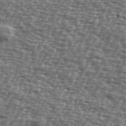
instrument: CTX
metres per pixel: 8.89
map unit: Ave
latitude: 39.6127
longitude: -112.2144
